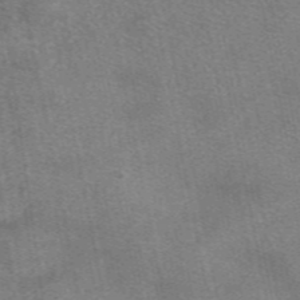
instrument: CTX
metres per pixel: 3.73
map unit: eAb
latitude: 48.1200
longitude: 115.7855
